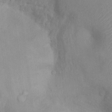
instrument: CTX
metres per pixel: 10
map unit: Nhu
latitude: 11.9906
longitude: -27.6127
